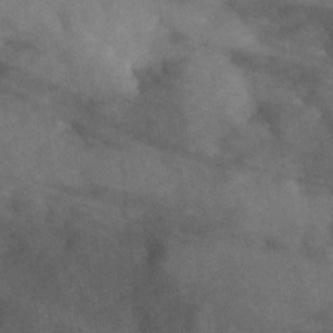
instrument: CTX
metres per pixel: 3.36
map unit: Ave
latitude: 0.9702
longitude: -111.7072
